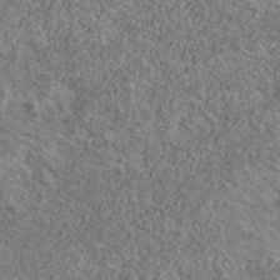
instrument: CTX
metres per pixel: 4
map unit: Ave
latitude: 40.9891
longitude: -108.0255
